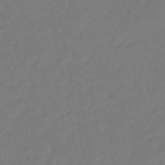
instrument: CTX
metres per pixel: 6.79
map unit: HNhu
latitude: -45.3699
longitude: 103.4077
